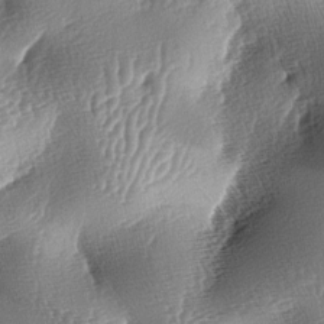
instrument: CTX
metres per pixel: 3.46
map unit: lAa
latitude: -6.3117
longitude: -127.4993
